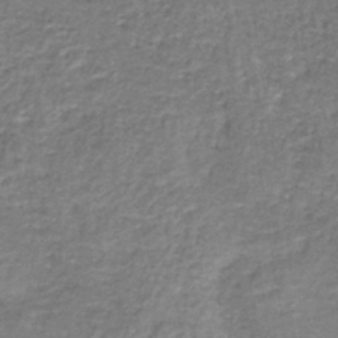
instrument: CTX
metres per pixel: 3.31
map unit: eAb
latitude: -38.4629
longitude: 51.3510
